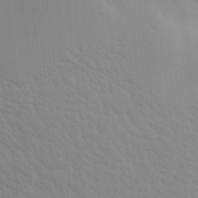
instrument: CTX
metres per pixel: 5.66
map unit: Aa
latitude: 18.2711
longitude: -143.7261
